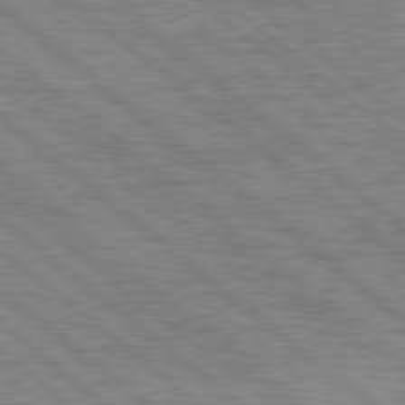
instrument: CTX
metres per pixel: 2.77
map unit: Hpe
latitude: 78.3279
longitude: -120.4223
